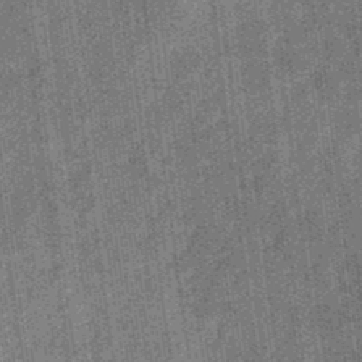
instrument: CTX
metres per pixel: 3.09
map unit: eHb
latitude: -32.8408
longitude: 74.2362
